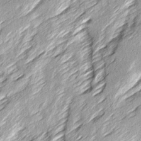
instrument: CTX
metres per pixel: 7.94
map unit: Ave
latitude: 15.6883
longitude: -137.2915
